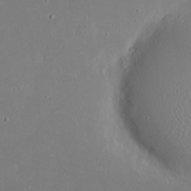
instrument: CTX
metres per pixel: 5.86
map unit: eHh
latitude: 20.1956
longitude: -72.6680
